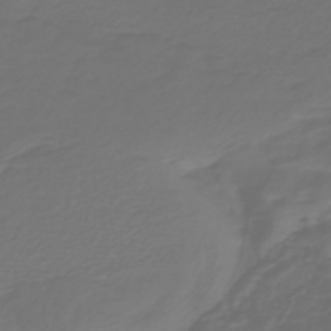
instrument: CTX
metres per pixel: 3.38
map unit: HNb
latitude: -47.6722
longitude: 54.9920
